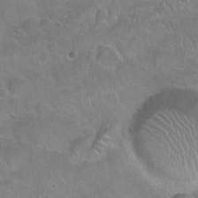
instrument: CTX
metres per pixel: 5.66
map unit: Hto
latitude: 21.7450
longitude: -51.7260
